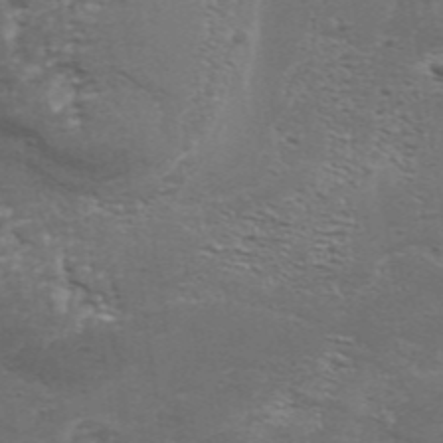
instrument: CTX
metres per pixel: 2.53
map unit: Aa
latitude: 33.8772
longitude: -135.8772
